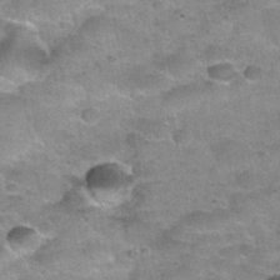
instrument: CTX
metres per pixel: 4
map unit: Nhu
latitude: 32.3467
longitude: -52.9891
